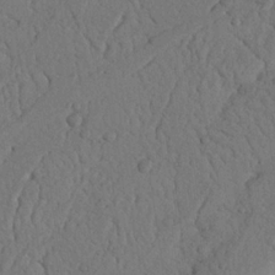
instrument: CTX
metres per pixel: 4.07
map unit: Nhu
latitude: 21.6127
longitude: -75.7261
